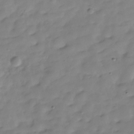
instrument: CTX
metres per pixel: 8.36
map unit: Hve
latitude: -29.8611
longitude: 91.6533
